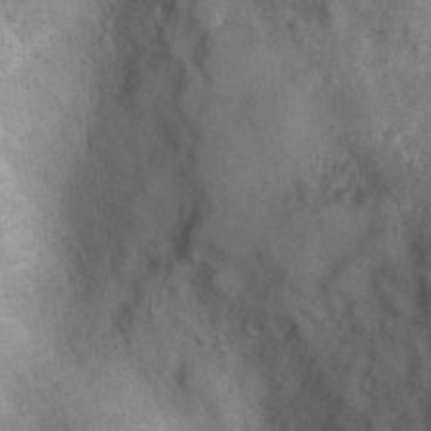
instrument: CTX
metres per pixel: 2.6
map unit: Nhu
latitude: 1.8205
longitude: -18.0255
